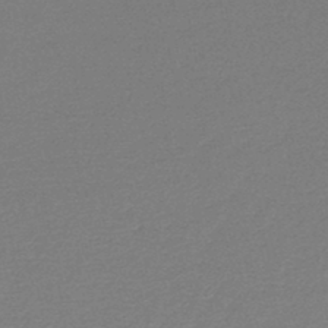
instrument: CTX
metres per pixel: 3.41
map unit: lHb
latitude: -45.2565
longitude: 63.2187
